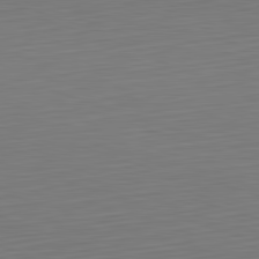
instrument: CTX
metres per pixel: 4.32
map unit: Hpe
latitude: -82.4062
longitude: 11.5966
